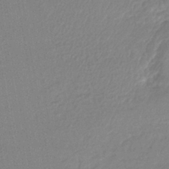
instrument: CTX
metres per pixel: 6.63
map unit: lHb
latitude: -41.9556
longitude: 68.5384
